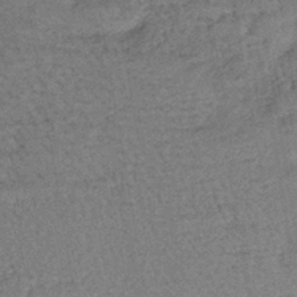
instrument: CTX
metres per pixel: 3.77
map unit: eHb
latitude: -42.9163
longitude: 82.3495
